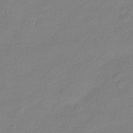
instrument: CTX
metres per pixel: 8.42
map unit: HNhu
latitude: -40.5763
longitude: 96.7274
